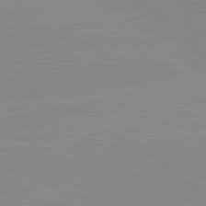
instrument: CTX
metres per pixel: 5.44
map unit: lApd
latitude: 81.5182
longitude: -156.2333
